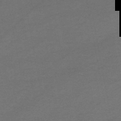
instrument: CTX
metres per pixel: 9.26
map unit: HNhu
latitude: -48.8219
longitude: 100.2550
